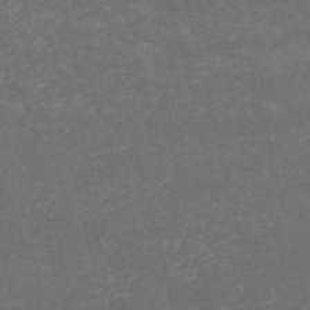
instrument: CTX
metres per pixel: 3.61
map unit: HNb
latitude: -54.3684
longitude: -35.9528
